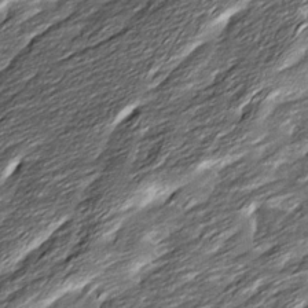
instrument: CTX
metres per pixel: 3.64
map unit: Ave
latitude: 16.1011
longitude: -136.4412
